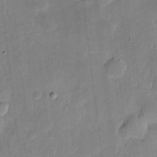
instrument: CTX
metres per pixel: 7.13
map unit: eHh
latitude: 4.3467
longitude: -71.0836
